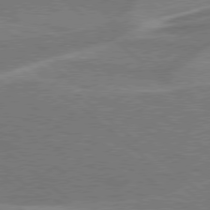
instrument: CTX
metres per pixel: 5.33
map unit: Hpe
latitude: 78.1011
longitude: -153.2726
